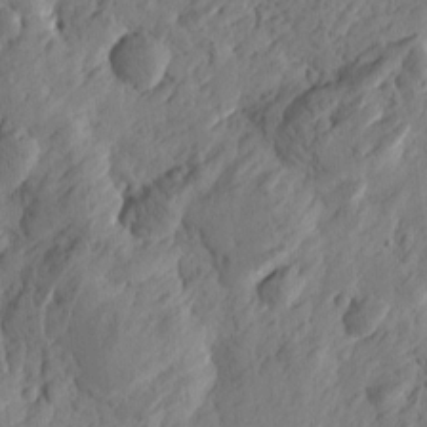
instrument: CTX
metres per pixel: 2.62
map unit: Htu
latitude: -2.8219
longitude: -178.7058
